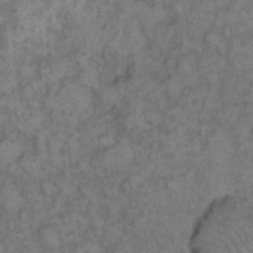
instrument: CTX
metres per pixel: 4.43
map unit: eHh
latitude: 13.6694
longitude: -64.3278
